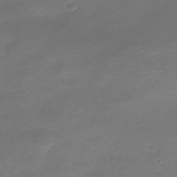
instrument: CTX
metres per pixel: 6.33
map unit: Nve
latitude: -21.4454
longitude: 105.3131
